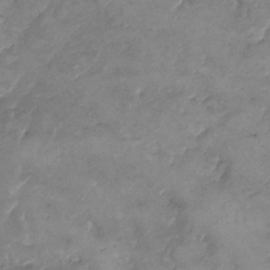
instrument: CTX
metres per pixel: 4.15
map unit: Nhe
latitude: -1.2187
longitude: -58.2712
